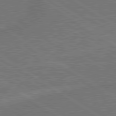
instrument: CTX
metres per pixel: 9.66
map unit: lApd
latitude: 79.7828
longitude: 165.7667
